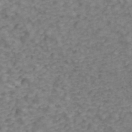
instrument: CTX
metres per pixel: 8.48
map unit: ANa
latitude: 43.9339
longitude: 28.8219
